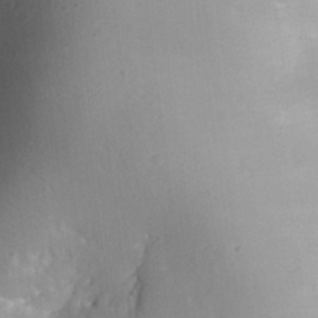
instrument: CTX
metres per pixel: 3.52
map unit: Aa
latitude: 30.1389
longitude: -141.4993
